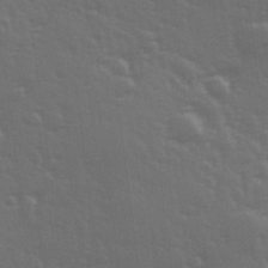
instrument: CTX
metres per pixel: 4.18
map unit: Hve
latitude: 26.8758
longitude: 146.5951
